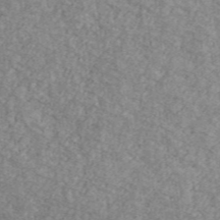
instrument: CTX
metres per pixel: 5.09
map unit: Ave
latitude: 41.4993
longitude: -110.6491
